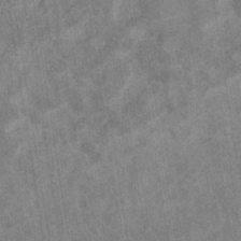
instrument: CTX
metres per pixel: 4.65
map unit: eHb
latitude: -35.4454
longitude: 76.7652
